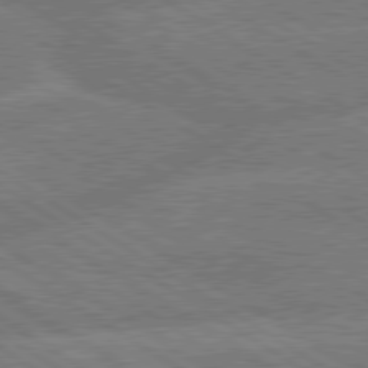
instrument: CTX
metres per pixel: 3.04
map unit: lApd
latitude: 79.7261
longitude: -162.4601
